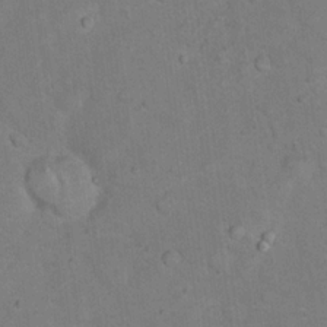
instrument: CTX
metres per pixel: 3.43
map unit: eHh
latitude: 19.6694
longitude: -62.0255
